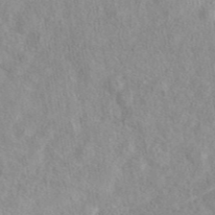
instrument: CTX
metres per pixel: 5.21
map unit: eAb
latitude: 44.2144
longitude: 109.6344
